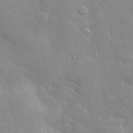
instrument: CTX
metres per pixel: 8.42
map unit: lHvf
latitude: 33.1970
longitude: -92.5923
